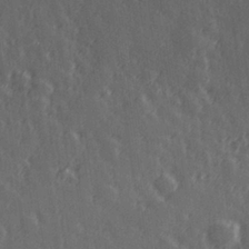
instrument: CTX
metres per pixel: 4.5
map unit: Hve
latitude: 26.8380
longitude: 146.2928
